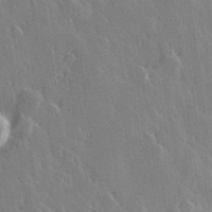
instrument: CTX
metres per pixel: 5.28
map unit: Hve
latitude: 27.8583
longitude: 145.8045
